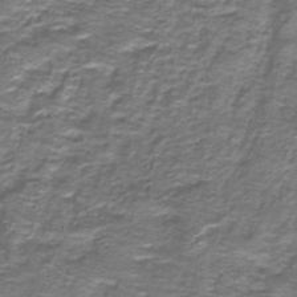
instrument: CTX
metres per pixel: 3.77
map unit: lHb
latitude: -40.8219
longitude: 56.4062
